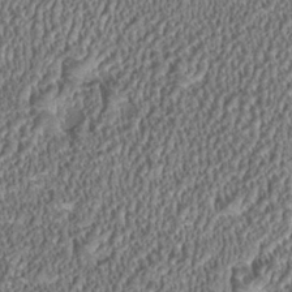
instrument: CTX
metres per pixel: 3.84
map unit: HNhu
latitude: 0.6679
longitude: 0.6897
